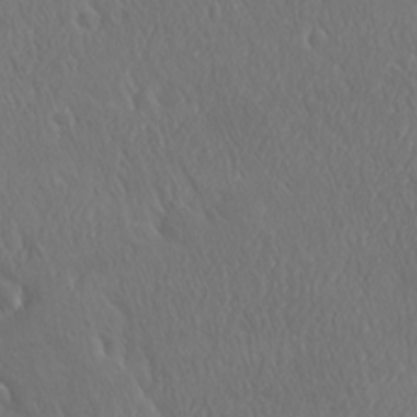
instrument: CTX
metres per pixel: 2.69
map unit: Ave
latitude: 21.4994
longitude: -136.9136
